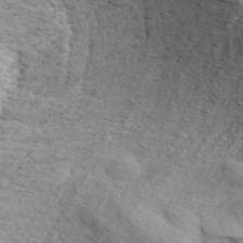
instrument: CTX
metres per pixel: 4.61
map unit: ANa
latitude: 49.6883
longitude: -74.7057
